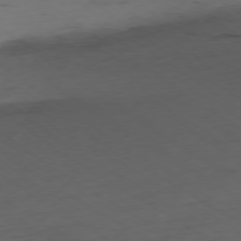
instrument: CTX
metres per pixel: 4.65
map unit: Ap
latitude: -77.6344
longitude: -72.0633
